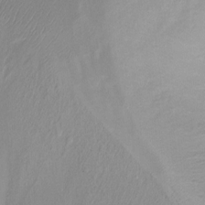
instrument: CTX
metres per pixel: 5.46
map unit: Htu
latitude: -14.3873
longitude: -44.9891
